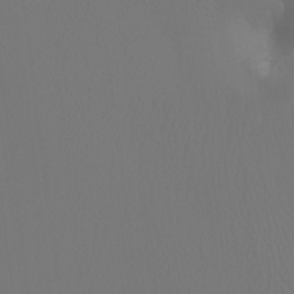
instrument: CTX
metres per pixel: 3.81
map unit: Ht
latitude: -7.2943
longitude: -30.8758
